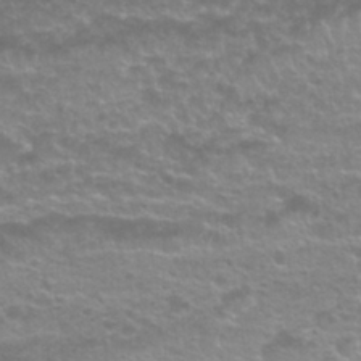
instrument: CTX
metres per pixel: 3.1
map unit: Nhu
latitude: 27.2348
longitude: -53.2915
